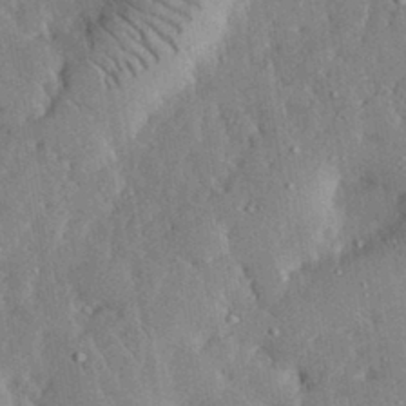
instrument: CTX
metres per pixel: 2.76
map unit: lHvf
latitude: 33.5938
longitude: -92.3278
